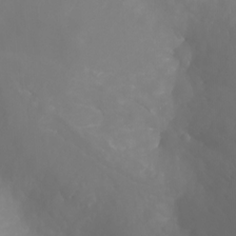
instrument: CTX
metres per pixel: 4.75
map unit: Ht
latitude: -3.5966
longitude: -62.1956
